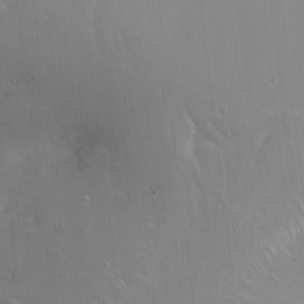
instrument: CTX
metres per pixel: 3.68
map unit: Ht
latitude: -14.6519
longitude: -40.8191
